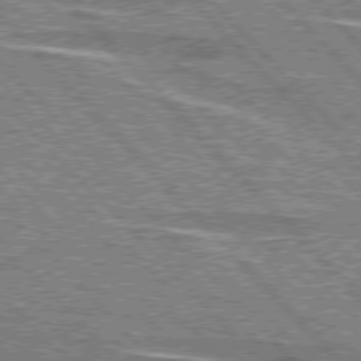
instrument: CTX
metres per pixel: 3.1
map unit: lApd
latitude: 76.3089
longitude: -81.7450
